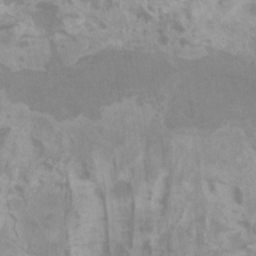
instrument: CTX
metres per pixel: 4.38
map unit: Nhu
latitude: -8.5763
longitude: -78.7624
